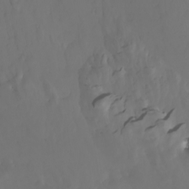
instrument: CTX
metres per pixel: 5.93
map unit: Nhu
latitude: -4.5573
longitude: -73.5749
